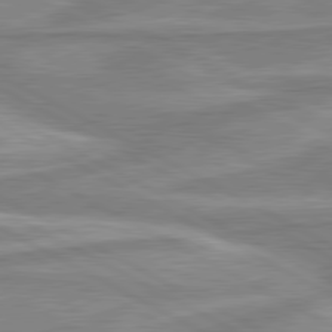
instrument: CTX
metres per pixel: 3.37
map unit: lApd
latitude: 80.4790
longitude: -174.1578
